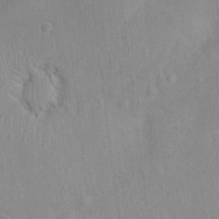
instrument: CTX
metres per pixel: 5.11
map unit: Nhu
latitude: 0.2333
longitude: -16.4978
